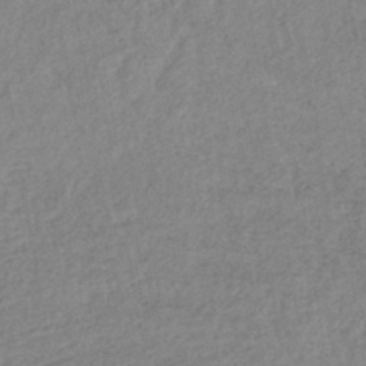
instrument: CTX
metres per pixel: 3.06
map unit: lHb
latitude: -40.1417
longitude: 68.9352
